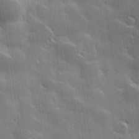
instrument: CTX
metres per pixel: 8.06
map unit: Hve
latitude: 28.1767
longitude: 144.7841
